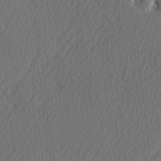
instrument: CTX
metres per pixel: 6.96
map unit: Ave
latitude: 2.9702
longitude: -111.0648
